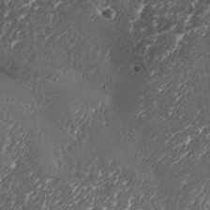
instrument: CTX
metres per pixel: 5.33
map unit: Aa
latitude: 32.7813
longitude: -134.5168
